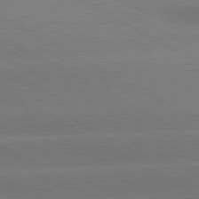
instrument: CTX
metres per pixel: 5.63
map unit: lApd
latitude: 80.8002
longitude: -150.1011
